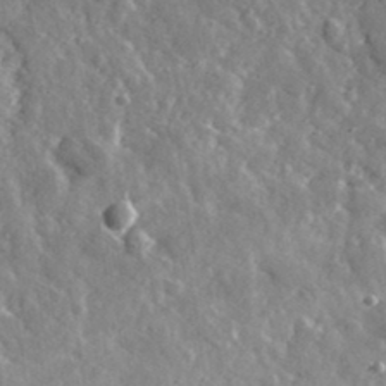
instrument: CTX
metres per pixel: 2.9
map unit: lHvf
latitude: 34.8758
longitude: -88.3090
